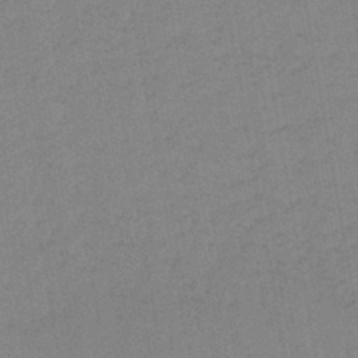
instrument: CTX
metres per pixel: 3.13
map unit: lHb
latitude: -44.4062
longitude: 62.9919
